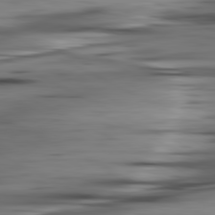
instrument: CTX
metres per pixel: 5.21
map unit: lApd
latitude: 80.8758
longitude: -123.9906
